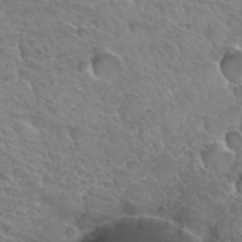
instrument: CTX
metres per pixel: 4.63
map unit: Hto
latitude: 33.8205
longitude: -46.2145
